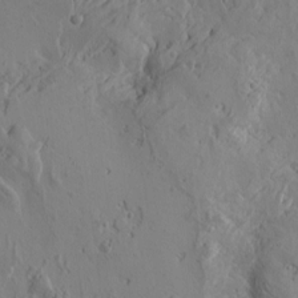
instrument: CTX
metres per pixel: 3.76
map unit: Htu
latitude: -3.9745
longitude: -176.8002
